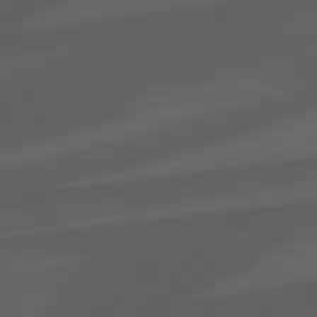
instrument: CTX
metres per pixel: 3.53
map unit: lApd
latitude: 81.5560
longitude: 123.9745
